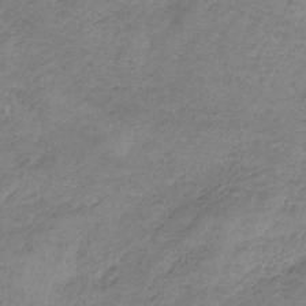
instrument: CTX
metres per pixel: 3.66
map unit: HNb
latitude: -34.4818
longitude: 56.8597
